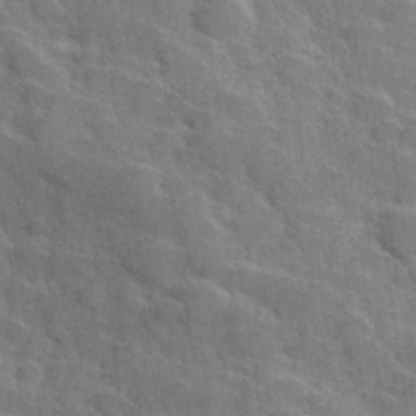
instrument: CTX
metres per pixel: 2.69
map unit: Hve
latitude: 31.5938
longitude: 151.4454
